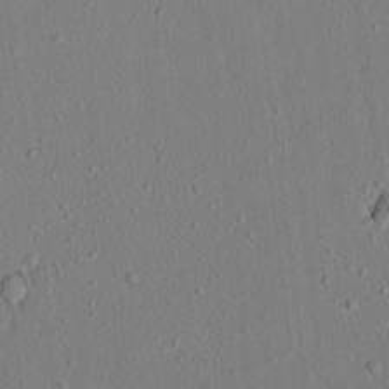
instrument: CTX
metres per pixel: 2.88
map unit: lAvf
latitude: 8.0633
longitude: 167.9556
